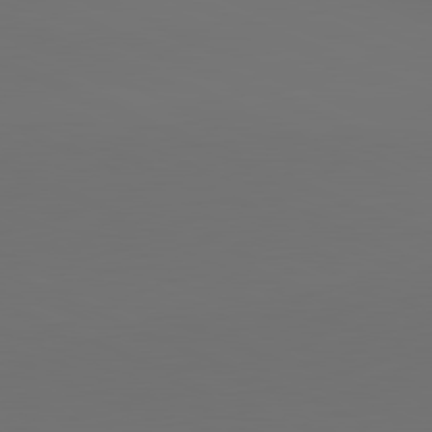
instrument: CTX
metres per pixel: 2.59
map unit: lApd
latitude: 81.6883
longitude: 147.3320
